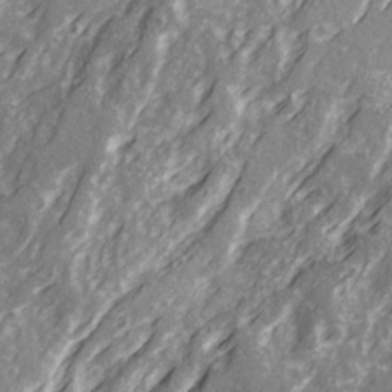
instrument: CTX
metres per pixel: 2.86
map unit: Ave
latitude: 22.1956
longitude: -132.5546
